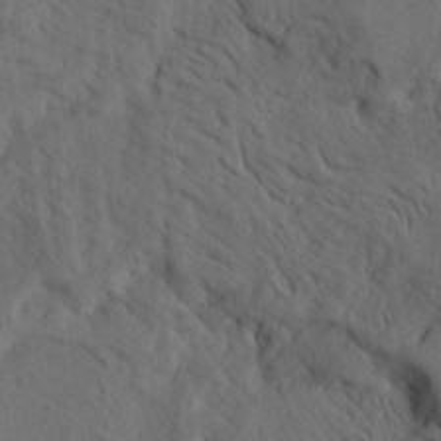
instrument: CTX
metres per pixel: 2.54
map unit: Ave
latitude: 23.4993
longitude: -132.4223
